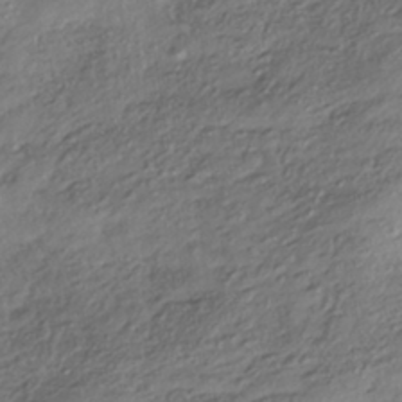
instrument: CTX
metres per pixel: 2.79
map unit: HNhu
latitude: -41.0486
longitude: 107.4455
